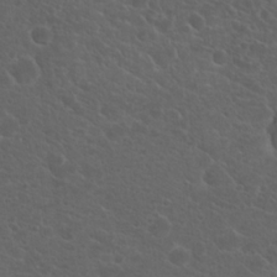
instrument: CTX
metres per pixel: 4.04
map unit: Hto
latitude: 19.6505
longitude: -36.5168
